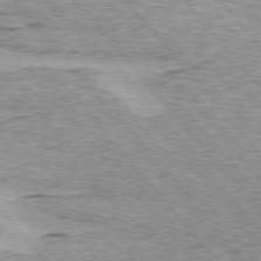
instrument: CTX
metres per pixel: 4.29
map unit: lApd
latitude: 75.0081
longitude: -77.2726
